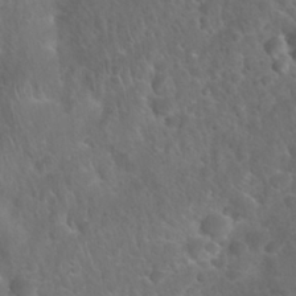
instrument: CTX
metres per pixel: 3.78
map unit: Nhu
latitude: 27.6505
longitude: -62.3468
